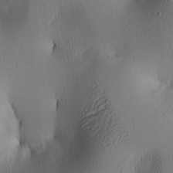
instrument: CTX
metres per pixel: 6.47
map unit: lAa
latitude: 5.5560
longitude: -113.5560
